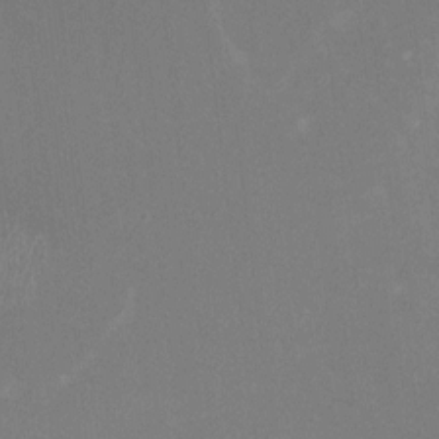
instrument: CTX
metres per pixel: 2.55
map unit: HNhu
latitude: -1.7478
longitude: -4.9892
